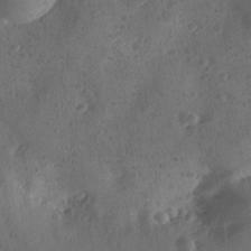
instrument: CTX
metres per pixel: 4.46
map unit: Ave
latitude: -9.5966
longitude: -118.3089
